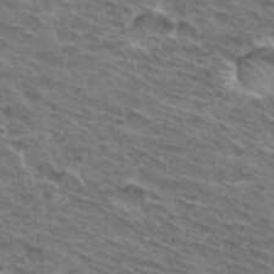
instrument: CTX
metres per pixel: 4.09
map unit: Hto
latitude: 32.6302
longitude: -44.8947
